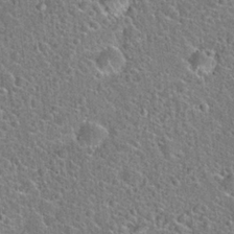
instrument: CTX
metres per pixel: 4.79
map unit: Hto
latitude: 22.3278
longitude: -51.2348
